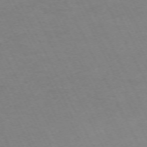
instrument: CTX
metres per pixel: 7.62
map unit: Hpe
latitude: -70.7463
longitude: 15.3699
